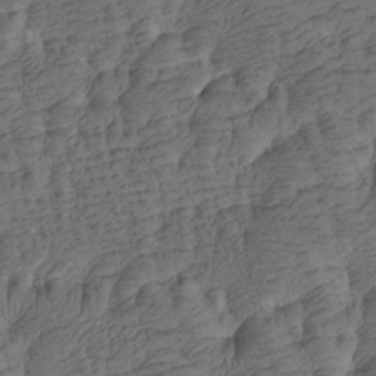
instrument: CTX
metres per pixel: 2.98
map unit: Htu
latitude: -6.2739
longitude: -179.7639
